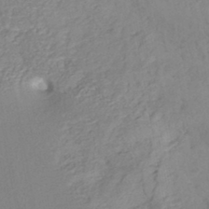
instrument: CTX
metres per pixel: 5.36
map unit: HNhu
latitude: -43.9178
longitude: 101.8233
